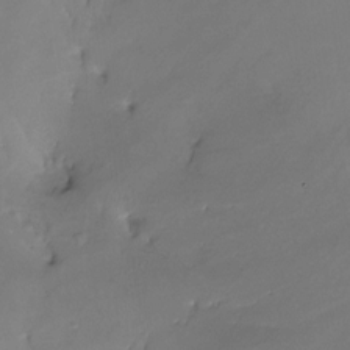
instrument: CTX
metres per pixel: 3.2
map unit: Nhe
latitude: -26.4440
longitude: -110.9703
